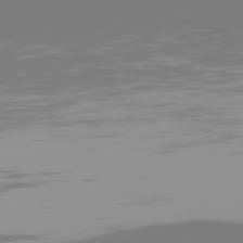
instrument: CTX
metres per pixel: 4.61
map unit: Hpe
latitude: 77.6694
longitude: -141.8016
